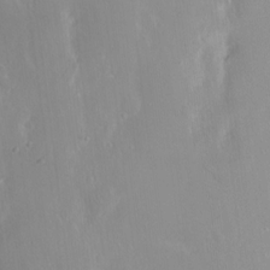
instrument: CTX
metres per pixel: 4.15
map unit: Ht
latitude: -14.1417
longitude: -41.6315
